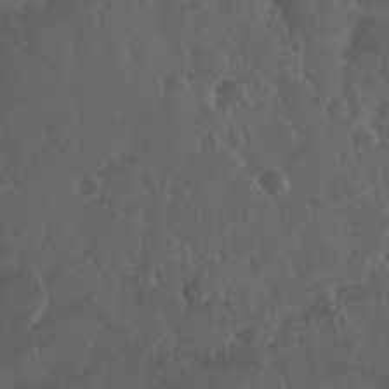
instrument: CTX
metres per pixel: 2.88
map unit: Nhu
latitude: 29.0269
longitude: -57.2348
